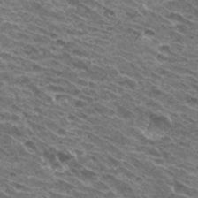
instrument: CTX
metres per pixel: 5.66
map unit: Hto
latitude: 33.2348
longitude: -40.3845
